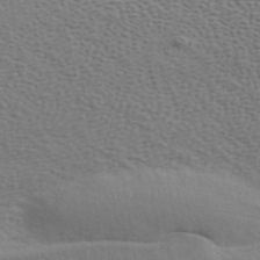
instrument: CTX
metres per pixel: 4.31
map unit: ANa
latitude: 42.2712
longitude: 54.7463
